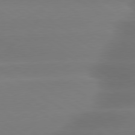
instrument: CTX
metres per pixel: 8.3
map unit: lApd
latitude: 79.5182
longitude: -134.2522
